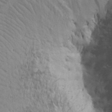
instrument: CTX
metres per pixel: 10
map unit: Aa
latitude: 17.6127
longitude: -143.1214
